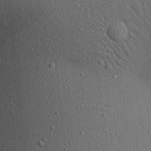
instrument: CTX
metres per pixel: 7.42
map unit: Aa
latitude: 22.7246
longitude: -138.6868
